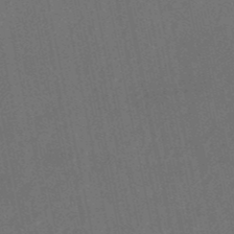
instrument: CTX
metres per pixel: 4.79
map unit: lHb
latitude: -50.5952
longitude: 80.4440
